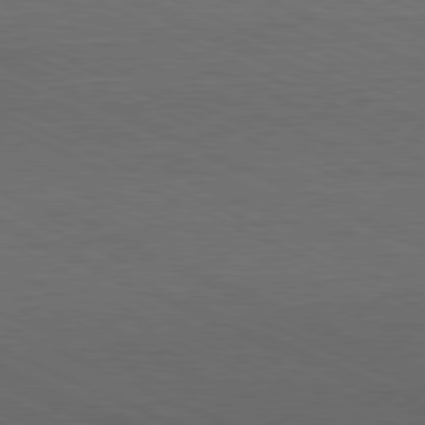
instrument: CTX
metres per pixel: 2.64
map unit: Hpe
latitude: -81.5399
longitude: 15.3510
